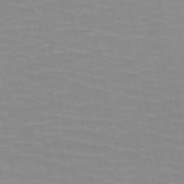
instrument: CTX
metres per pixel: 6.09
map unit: HNb
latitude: -48.1984
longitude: -46.3657
